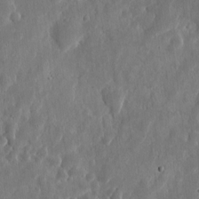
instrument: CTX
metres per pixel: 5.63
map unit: eHh
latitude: 7.6694
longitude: -72.7247
